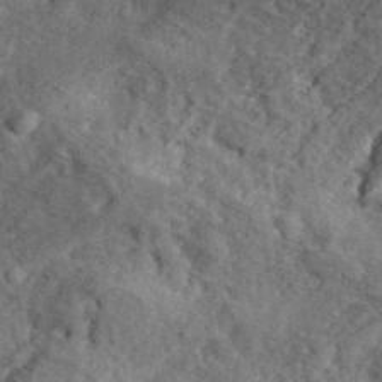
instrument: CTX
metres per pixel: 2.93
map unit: eHh
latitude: 36.8569
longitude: -80.0822
